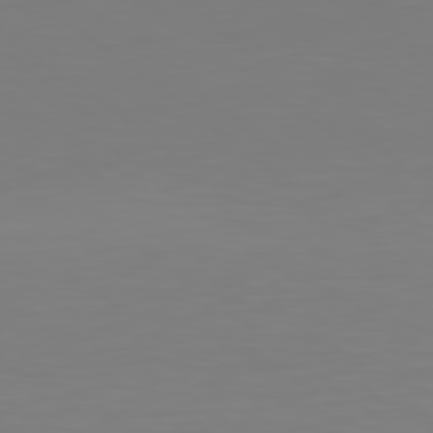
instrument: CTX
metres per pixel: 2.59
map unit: lApd
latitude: 78.9514
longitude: -174.9892
